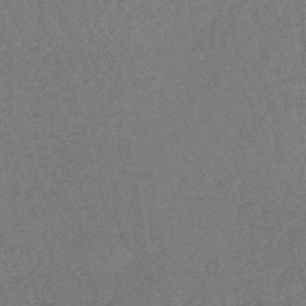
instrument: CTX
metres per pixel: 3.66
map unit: lHb
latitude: -41.0108
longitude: 69.2564
